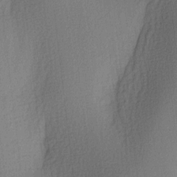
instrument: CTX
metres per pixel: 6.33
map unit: lAa
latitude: 3.5560
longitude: -111.5749
